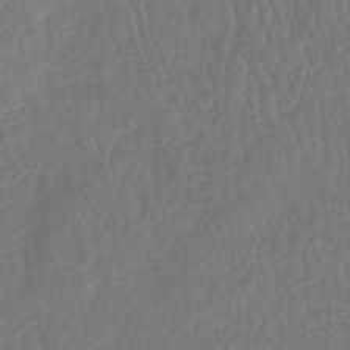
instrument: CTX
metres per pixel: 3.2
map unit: HNhu
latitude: -48.6330
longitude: 102.1984
